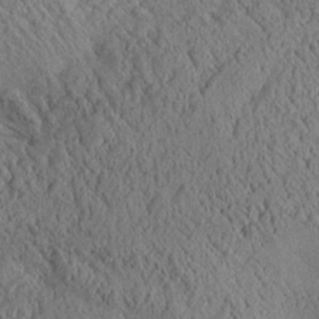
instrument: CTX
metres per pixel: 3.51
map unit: Aa
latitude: 24.9891
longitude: -133.7639
